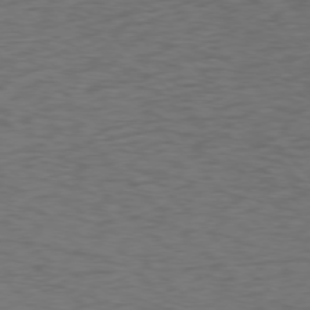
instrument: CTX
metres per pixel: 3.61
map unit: Ap
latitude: -77.1242
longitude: -85.7072
